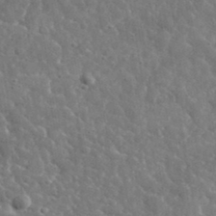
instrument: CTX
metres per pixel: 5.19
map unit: lHvf
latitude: 36.3845
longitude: -87.8961
